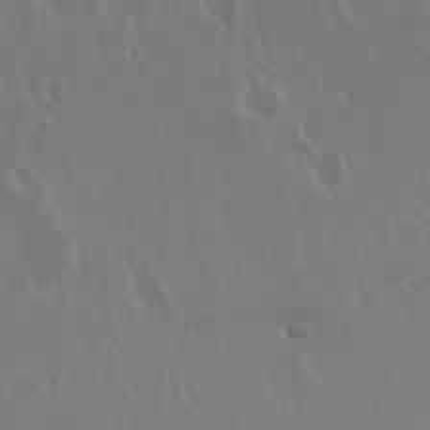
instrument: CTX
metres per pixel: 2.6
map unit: Hto
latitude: 19.0836
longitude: -57.0269
